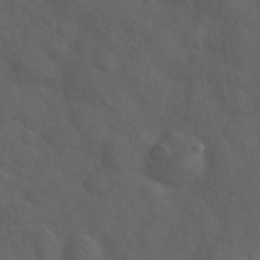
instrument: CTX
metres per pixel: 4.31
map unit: Hto
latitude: 18.6868
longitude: -53.8772
